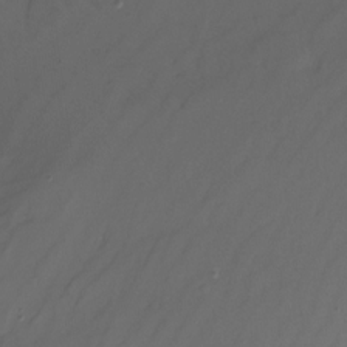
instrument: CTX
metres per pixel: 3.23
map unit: Nhu
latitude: -16.5007
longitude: -50.8758
